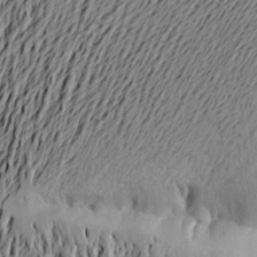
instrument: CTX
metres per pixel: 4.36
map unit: Aa
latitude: 21.7639
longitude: -149.4804
